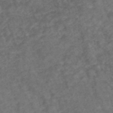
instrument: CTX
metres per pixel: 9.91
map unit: ANa
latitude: 43.2159
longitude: 27.1809
